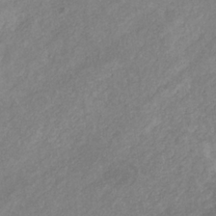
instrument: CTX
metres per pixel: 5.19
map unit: eHb
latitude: -31.7477
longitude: 70.6896
